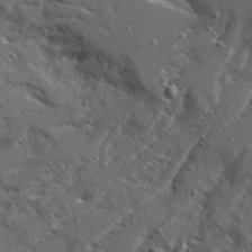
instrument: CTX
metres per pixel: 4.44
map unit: Ave
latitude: 22.8002
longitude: -131.3671
